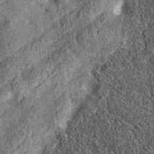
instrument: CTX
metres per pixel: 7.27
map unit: eAb
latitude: 37.1025
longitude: 109.0675
